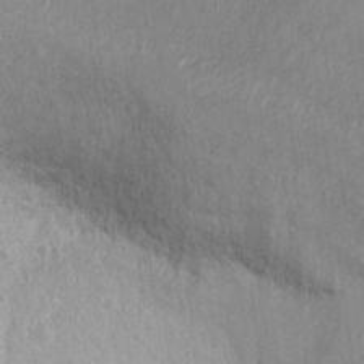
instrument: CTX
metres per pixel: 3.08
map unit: Ht
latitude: 1.2915
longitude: -32.4979
